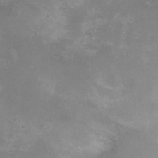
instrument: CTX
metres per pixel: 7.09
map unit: Nhu
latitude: 4.6301
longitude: -17.4615
